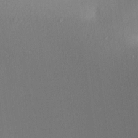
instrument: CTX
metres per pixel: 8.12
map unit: lAa
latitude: 4.1011
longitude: -112.0255
